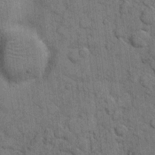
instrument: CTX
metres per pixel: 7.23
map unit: eHh
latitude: 6.3845
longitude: -64.4412
